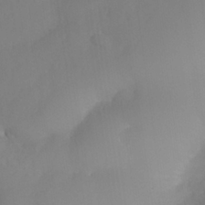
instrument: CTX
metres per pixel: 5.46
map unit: Nhe
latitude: -35.9556
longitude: -145.7827
